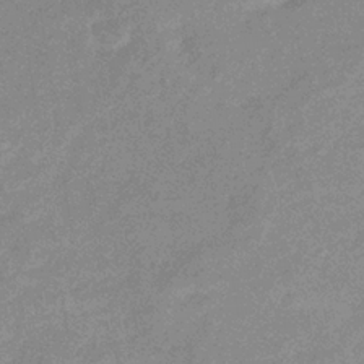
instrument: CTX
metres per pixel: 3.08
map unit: eHb
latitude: -36.5007
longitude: 76.6330
